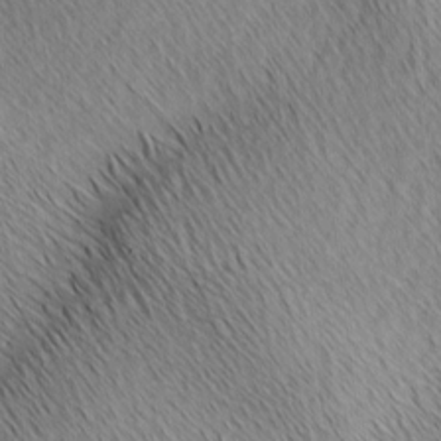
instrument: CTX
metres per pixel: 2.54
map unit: Ave
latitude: 2.0633
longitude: -114.8946
